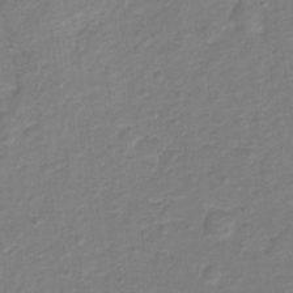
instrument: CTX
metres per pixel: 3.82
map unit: Hto
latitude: 5.8961
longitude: -31.4994
